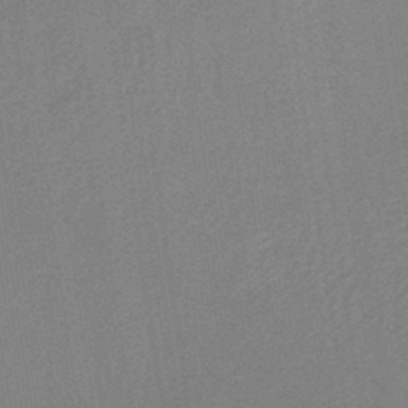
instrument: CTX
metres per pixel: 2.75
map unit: lHb
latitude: -37.7099
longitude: 60.9164
